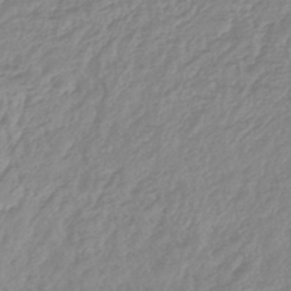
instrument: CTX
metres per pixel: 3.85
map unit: lHb
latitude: -44.5574
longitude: 78.2928
